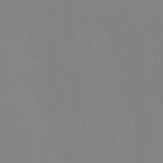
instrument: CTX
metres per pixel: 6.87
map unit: Ave
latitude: 2.9891
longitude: -112.8947
